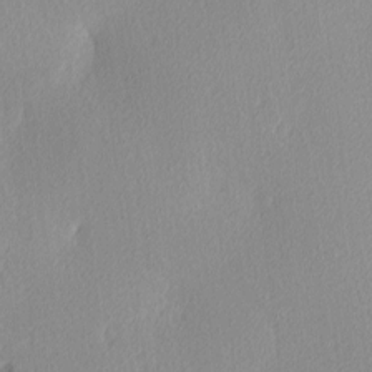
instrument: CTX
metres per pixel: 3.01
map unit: Ave
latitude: 3.6883
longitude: -113.3104
